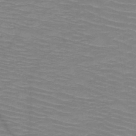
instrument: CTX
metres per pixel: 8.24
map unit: HNb
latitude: -48.1984
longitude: -44.9891
